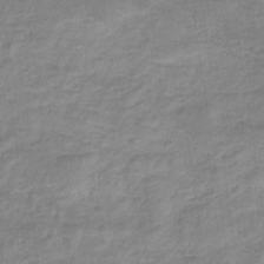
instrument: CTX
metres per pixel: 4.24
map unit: eHb
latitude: -32.6708
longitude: 68.6518
